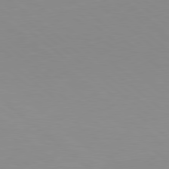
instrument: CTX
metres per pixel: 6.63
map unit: lApd
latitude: 78.8002
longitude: -176.5357
